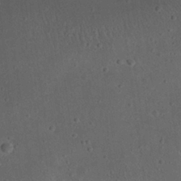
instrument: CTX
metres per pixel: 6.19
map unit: eHh
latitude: 22.8947
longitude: -70.1578
